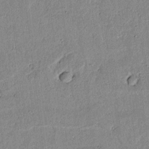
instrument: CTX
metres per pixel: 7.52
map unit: lAvf
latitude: 6.9514
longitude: 168.7841
